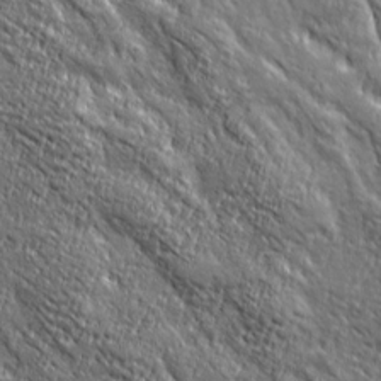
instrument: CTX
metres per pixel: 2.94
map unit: Ave
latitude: 20.1956
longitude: -135.5560
